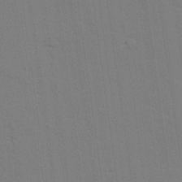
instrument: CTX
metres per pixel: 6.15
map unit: lAvf
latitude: 27.4427
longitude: -108.5545
